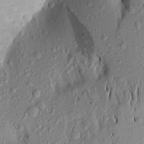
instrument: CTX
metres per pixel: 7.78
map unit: Aa
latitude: 19.3481
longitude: -148.8947
